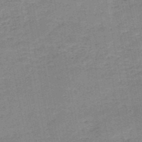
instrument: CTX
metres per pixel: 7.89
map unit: HNb
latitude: -50.1228
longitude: -40.7246
